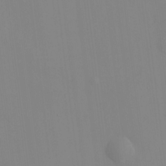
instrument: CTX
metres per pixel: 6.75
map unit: HNhu
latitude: 11.8961
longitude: 10.0661
